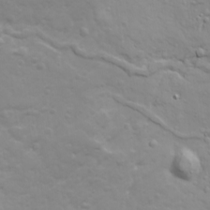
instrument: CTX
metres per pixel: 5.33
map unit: Ave
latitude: 18.3467
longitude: -133.8772
